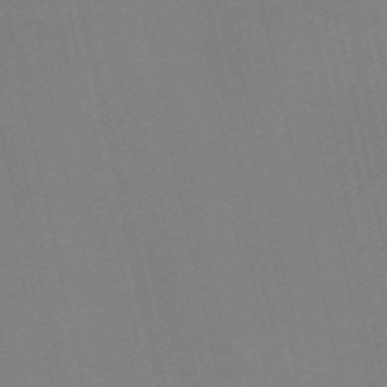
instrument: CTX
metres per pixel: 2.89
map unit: Nve
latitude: -58.6707
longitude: 50.5196
